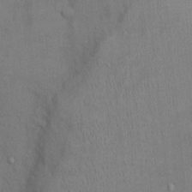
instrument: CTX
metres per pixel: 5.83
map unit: Ht
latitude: -3.8611
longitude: -14.6113
